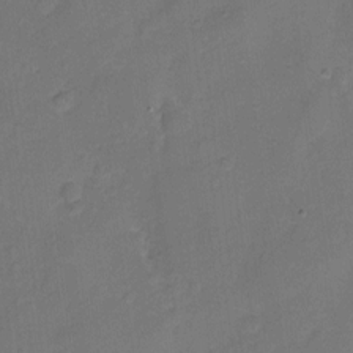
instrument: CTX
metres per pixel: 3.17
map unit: Hto
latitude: 4.6679
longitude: -61.3859
